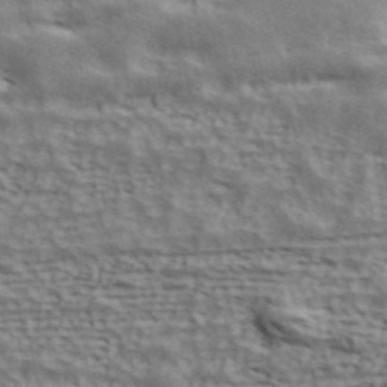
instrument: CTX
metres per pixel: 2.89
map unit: ANa
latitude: 43.1970
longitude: 48.0472
